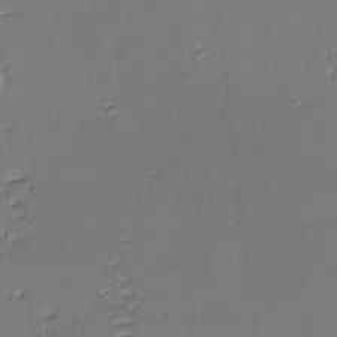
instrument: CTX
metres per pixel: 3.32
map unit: eHh
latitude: -3.5399
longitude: -81.6127
